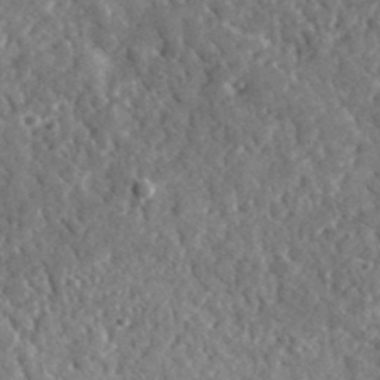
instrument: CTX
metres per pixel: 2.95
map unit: lHvf
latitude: 35.5371
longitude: -87.7072
